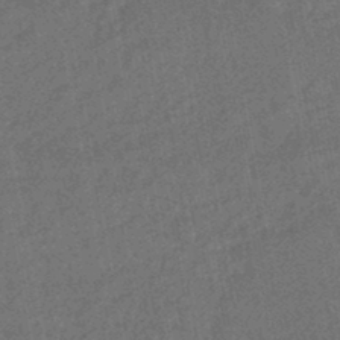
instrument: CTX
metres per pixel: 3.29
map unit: HNhu
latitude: -45.0675
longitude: 99.5210
